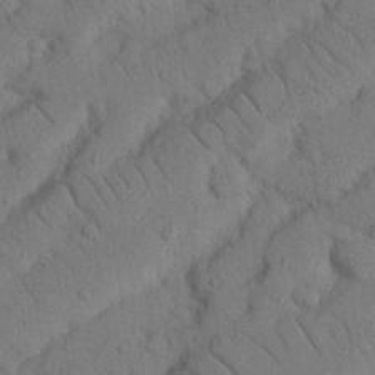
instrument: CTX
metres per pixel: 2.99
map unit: Nhu
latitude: 22.0633
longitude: -74.9136
